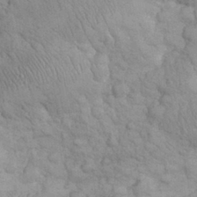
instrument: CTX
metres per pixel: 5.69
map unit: eHh
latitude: 32.0444
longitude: -66.9702
